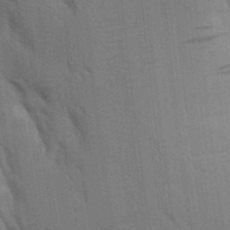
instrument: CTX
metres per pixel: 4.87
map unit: Aa
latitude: 9.6505
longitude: -126.8191
